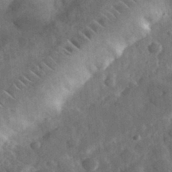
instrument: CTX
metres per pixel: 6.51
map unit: eHh
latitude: 32.9703
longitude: -69.8961
